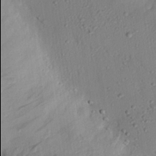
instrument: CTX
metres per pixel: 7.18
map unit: eHh
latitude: 25.1781
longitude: -77.9906
